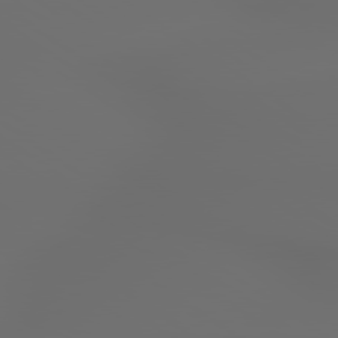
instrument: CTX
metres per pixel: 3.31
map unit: lApd
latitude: 79.5182
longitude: 176.2928
